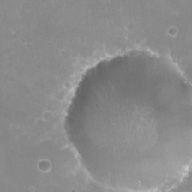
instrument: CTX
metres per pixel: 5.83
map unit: Nve
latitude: -18.6141
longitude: -59.6316
